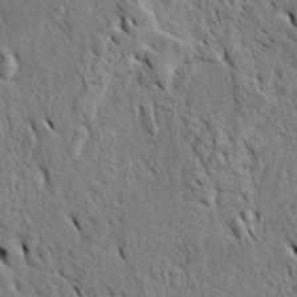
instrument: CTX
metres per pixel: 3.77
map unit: Htu
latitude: -5.3698
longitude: 153.2942
